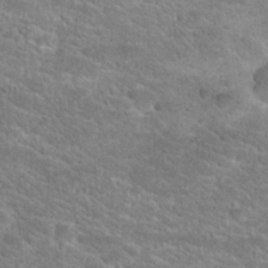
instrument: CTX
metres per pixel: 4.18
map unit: Hto
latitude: 24.6112
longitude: -49.6127
